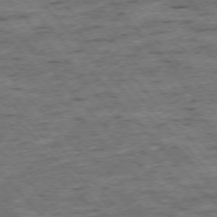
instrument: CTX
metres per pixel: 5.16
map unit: Ap
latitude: -75.8234
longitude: -89.6505
